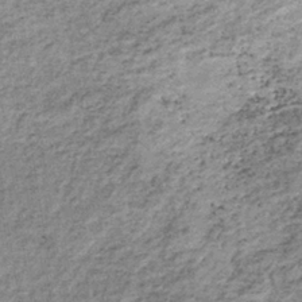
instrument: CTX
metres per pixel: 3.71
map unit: lHb
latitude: -36.7274
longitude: 65.9367
